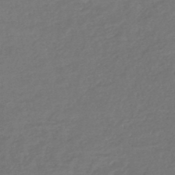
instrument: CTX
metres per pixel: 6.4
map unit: HNhu
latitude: -47.4643
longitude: 96.9731
